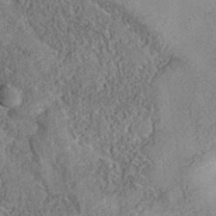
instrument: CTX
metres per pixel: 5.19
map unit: eAb
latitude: 35.9717
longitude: 109.4076
